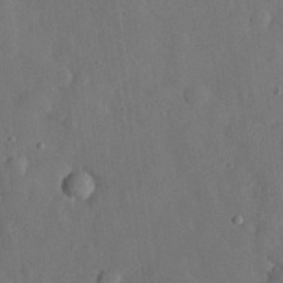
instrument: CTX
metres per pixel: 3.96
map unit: eHh
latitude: 31.2726
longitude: -78.2712
